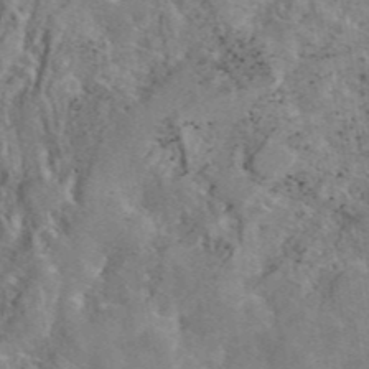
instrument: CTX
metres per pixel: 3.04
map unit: eAb
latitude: 45.4993
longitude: 116.7652
